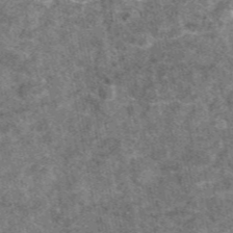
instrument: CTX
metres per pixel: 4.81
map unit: eAb
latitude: 47.1404
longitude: 106.5385
